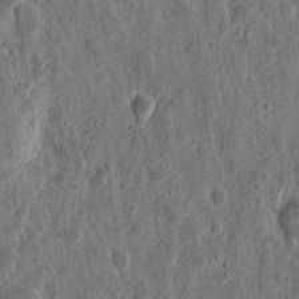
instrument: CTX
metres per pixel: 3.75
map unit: eHh
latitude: 11.8583
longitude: -73.7072
